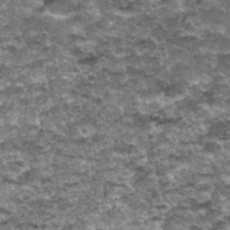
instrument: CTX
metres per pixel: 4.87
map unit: Nhu
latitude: 32.1199
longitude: -52.6301
